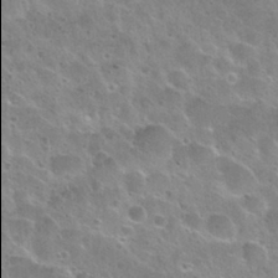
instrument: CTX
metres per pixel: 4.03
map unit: Nhu
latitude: 28.5923
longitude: -53.9906
